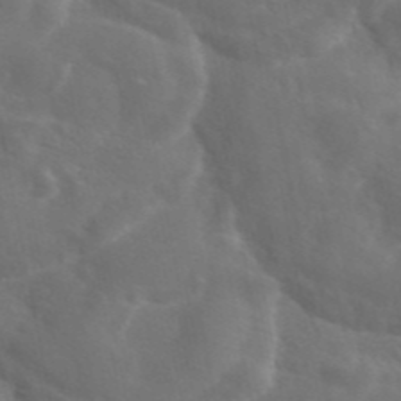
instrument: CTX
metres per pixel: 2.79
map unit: eAb
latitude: 45.5749
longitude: 125.2565
